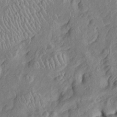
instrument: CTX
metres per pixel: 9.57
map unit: Htu
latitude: -6.5007
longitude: 153.1431
